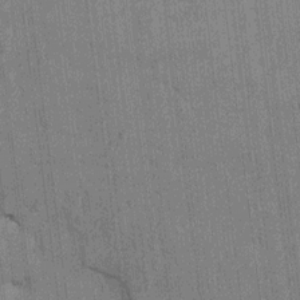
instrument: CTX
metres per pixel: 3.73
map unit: HNhu
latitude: 0.5734
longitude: -5.8205
